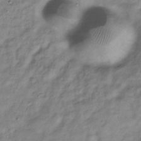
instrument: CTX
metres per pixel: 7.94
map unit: Hve
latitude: -32.8030
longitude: 89.3509
